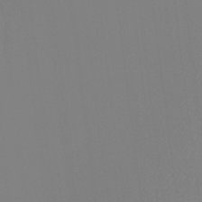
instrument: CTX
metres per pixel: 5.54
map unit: Ht
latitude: -9.1620
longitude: -34.1955
